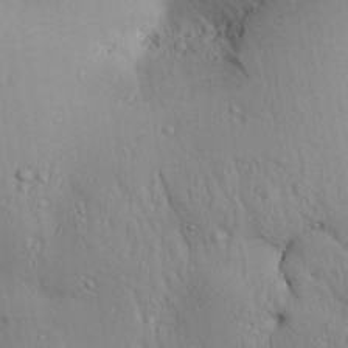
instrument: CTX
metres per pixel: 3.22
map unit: Aa
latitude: 31.1404
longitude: -145.0269
